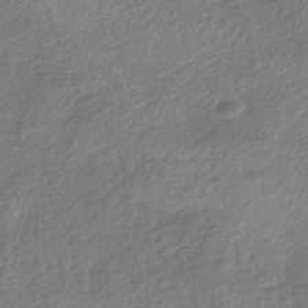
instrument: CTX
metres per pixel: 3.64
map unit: HNhu
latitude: -42.3684
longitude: 98.1417
